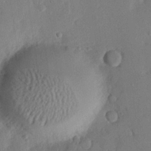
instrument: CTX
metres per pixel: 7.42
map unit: eHh
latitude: 25.4048
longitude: -80.8380
